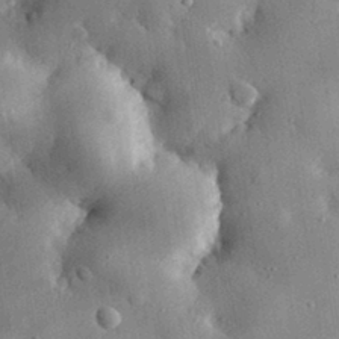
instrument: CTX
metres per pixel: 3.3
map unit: eHh
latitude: 30.8380
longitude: -79.8961
